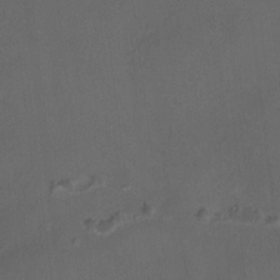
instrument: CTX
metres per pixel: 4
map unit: HNhu
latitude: 7.1970
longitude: 8.9164
